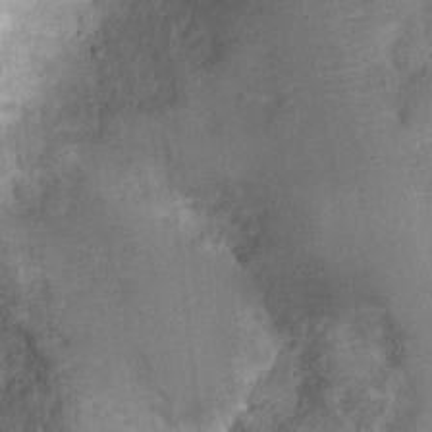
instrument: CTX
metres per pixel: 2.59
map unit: Nhu
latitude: 1.9150
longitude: -16.0444
